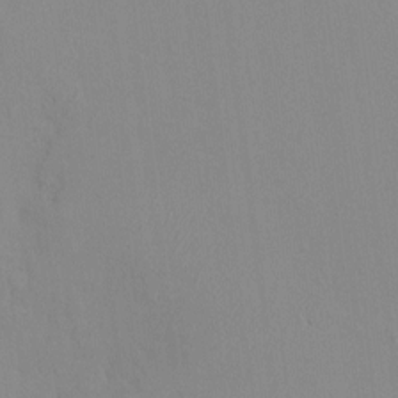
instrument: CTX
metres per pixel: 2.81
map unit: HNhu
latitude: 6.8758
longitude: 2.1038
